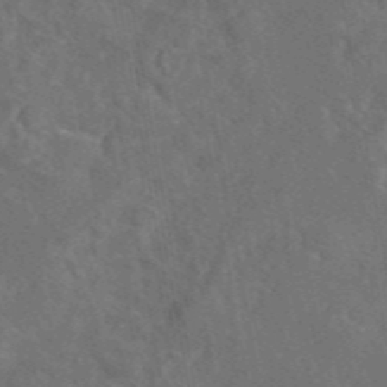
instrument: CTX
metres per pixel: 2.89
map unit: eAb
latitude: 46.0822
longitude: 108.9920
